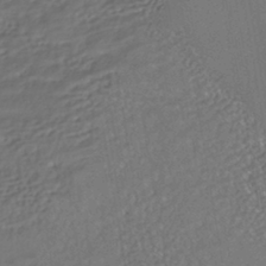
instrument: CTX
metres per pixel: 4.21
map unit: HNhu
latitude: -42.5573
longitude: 102.5196
